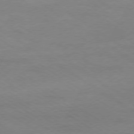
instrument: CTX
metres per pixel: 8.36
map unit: Ap
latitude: -76.2928
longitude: -76.2333
